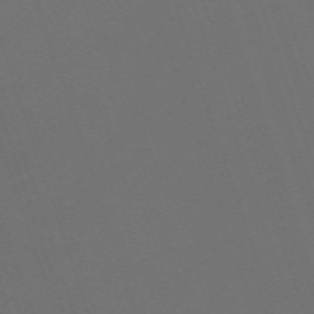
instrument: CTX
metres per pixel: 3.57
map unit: eHh
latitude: -63.6910
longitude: 51.9556
